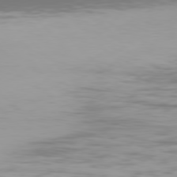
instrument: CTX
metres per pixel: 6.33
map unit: Hpe
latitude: 77.4993
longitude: -135.3292
